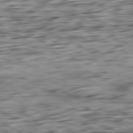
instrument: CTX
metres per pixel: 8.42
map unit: Ap
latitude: -81.0109
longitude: -96.1578
